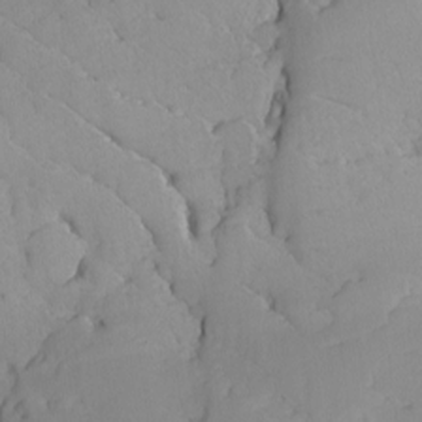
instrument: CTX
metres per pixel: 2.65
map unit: Ave
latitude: -8.9353
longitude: -116.9325
